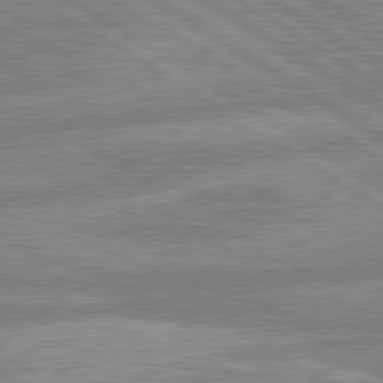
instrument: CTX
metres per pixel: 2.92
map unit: lApd
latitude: 80.2333
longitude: -169.5938
